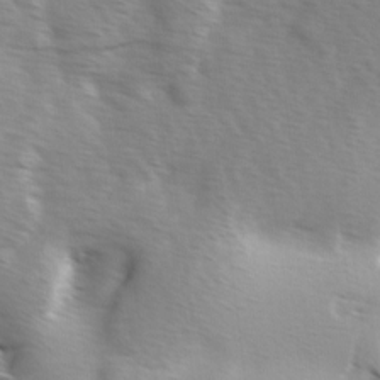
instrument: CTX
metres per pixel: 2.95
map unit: Ave
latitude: 0.9702
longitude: -112.8380
